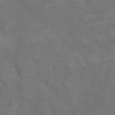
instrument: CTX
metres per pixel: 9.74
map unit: eHh
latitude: 30.7058
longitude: -72.2901
